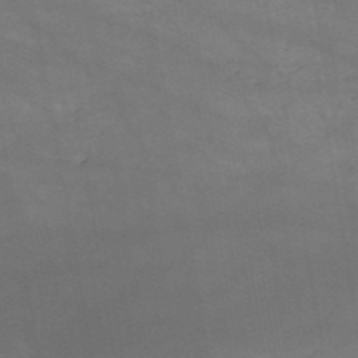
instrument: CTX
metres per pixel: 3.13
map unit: HNb
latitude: -52.1416
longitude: -39.5182
